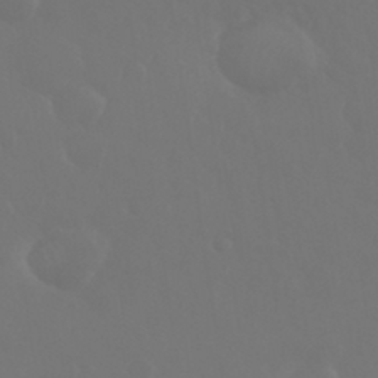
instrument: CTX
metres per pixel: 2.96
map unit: eHh
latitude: 33.6505
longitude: -58.5546
